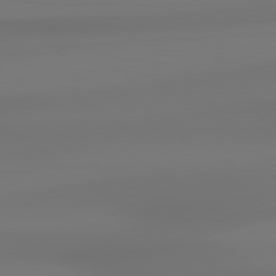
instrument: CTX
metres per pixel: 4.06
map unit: lApd
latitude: 79.0081
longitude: -137.3293
